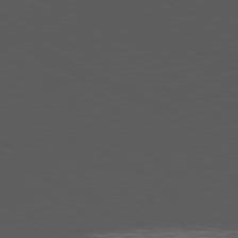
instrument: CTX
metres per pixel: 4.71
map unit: Ap
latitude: -80.9542
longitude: -62.5168
